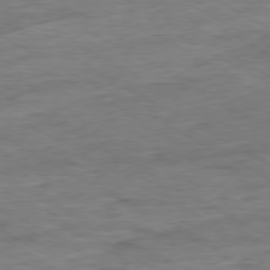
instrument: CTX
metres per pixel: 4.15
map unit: Ap
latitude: -79.6533
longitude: -83.4048
